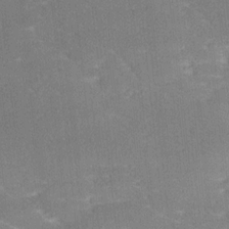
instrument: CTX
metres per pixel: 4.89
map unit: Ave
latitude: 18.1200
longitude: -137.1781
